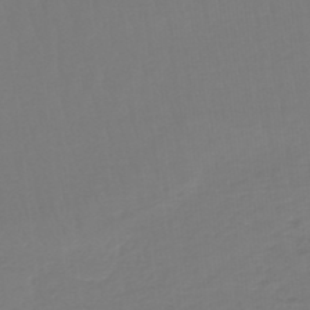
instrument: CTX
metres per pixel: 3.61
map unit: lHb
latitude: -46.8786
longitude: 65.5966
